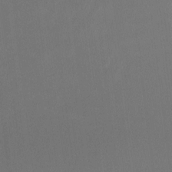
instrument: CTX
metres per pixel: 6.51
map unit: Htu
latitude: -14.0661
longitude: -49.1592
